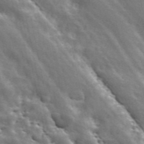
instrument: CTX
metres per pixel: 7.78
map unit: ANa
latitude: 42.7435
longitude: 46.8975
